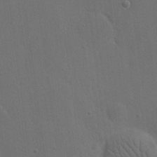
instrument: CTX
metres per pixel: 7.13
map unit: eHh
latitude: 19.2348
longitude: -66.3278
